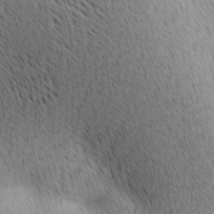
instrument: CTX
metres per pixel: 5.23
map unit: lAa
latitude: 10.5357
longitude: -107.7639
